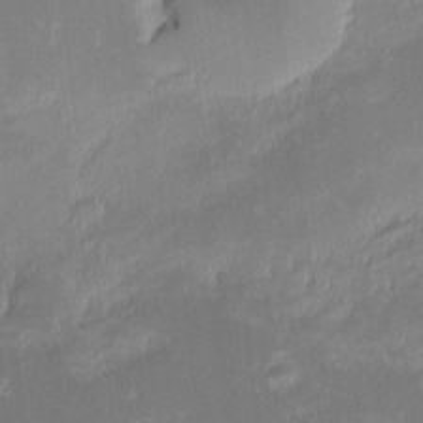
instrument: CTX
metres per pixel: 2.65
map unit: eHh
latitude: -2.1038
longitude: -84.5357
